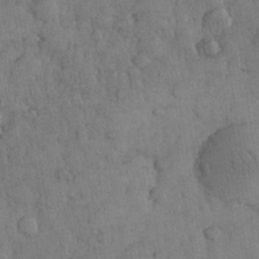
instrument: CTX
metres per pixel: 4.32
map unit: eHh
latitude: 31.2159
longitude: -68.6491
